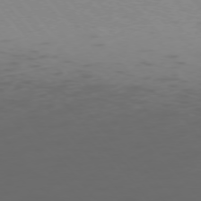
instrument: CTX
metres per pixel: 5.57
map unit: Ap
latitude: -75.9745
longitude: -66.9702
